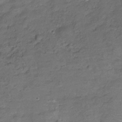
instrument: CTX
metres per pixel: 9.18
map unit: Hve
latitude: -28.1228
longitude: 91.1809
